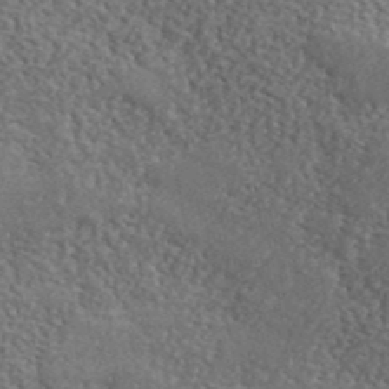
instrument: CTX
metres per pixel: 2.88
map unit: ANa
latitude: 41.5560
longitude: -87.3859
